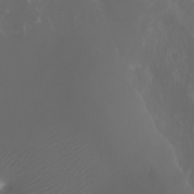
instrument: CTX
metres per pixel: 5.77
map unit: Htu
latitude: -5.1053
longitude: -88.4601
